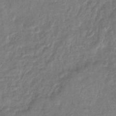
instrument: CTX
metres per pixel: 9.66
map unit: eHb
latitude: -41.0486
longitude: 80.3307
